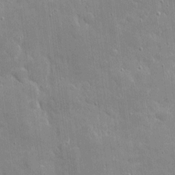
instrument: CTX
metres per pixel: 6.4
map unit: eHh
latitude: 4.0822
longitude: -70.8191
